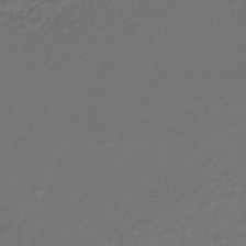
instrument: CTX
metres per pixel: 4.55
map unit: lHb
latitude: -43.2187
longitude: 61.5966
